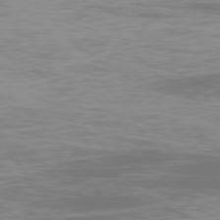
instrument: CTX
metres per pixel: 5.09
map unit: Ap
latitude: -77.8044
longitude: -73.1215
